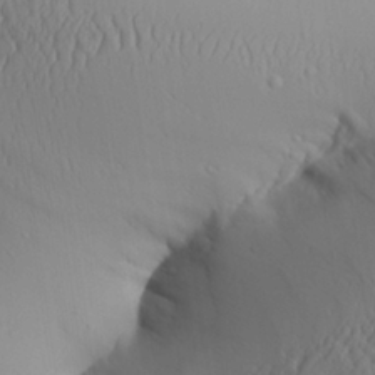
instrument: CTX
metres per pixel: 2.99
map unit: Aa
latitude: 26.1011
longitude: -136.0822
